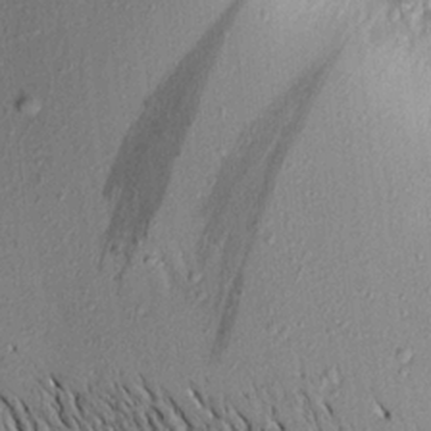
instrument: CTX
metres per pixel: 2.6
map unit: Aa
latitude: 16.7246
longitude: -147.0837
